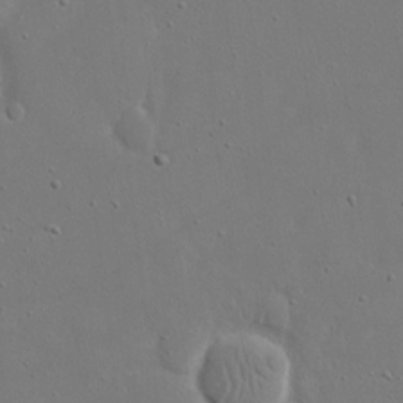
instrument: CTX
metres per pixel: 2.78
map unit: eHh
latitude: 17.4049
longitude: -71.3481
